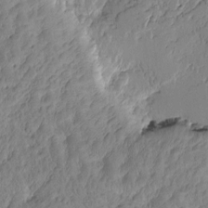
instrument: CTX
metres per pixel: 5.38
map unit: Htu
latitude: -4.1228
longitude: -177.9717
